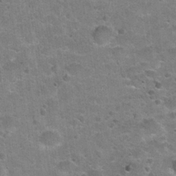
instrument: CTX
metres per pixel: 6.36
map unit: Hto
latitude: 21.1592
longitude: -48.9514
